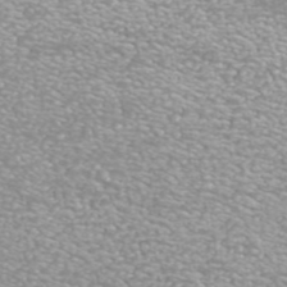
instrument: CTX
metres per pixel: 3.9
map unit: ANa
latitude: 42.5924
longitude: 25.8989
